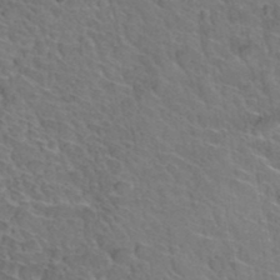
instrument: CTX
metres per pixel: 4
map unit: Hto
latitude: 35.0647
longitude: -47.1026
